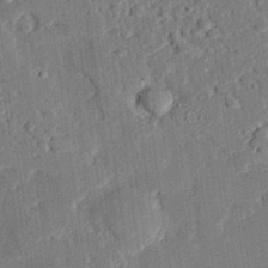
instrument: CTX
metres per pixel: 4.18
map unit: eHh
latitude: 27.3860
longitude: -81.8772
